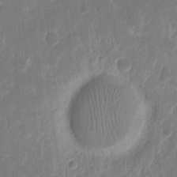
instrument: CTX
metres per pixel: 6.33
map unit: eHh
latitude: 12.5546
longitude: -73.0459
